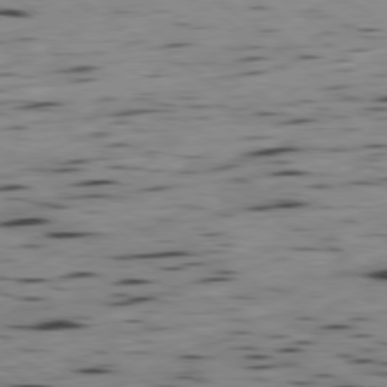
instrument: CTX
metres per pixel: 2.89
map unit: Ap
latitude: -80.0661
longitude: -101.1025
